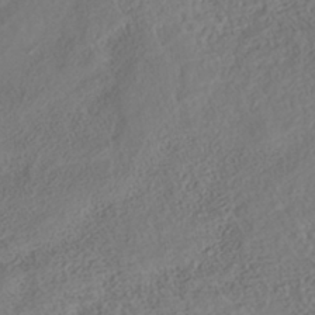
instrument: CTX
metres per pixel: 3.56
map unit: Nhe
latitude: -40.7652
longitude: -110.3845
